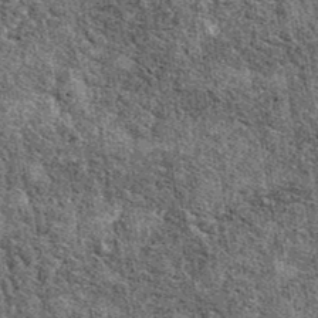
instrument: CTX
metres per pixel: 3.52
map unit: eAb
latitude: 38.7435
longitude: 105.5777
